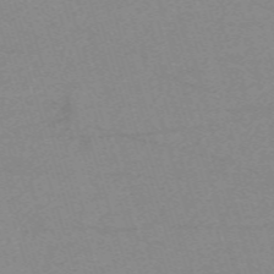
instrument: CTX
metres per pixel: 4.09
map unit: eHh
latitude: -62.2739
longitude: 54.3306
